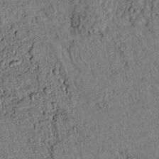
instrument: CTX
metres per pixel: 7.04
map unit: lAvf
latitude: 4.1956
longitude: 169.1620
